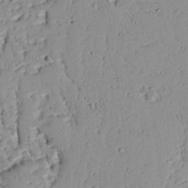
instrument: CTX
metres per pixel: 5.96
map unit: Ave
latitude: 13.4427
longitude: -138.5924
